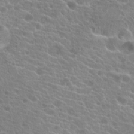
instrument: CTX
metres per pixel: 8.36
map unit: Hto
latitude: 21.1970
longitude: -40.4034
